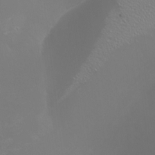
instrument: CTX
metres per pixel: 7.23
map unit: Nhu
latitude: -5.8800
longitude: -91.6694
